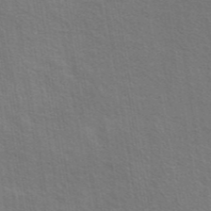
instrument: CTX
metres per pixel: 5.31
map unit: eAb
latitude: 44.1200
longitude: 111.9367
